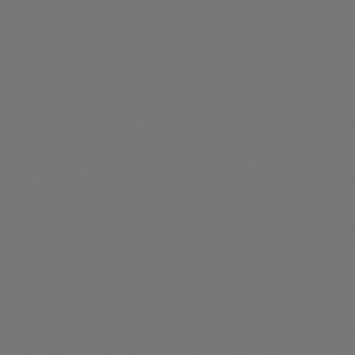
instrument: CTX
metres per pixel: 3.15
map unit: Hpe
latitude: 78.3090
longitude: -177.3670
